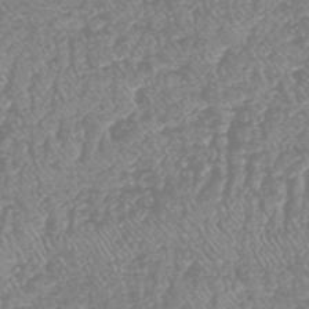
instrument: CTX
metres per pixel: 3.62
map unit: HNhu
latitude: -48.4062
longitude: 29.1620
